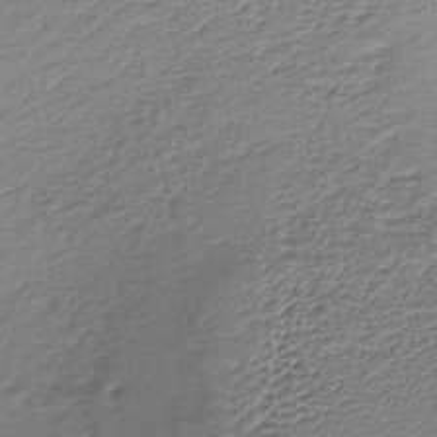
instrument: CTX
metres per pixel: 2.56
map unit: lHb
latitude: -35.0108
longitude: 60.6518
